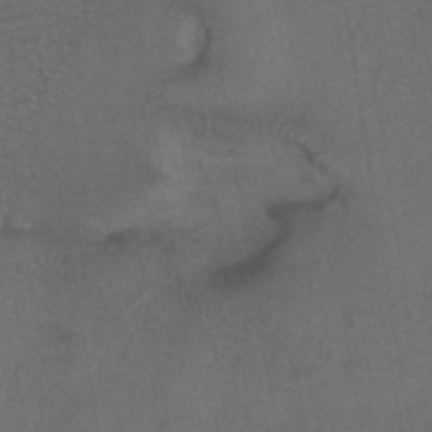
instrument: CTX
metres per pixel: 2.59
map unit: ANa
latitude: 39.9717
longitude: 29.1431
